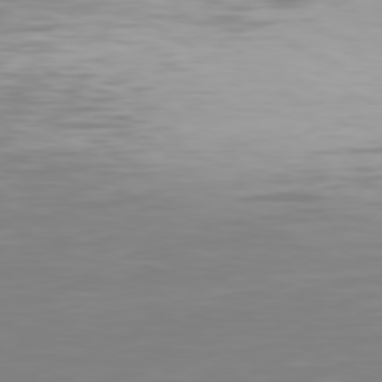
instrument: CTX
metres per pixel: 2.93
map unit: Hpe
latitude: 77.8583
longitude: -136.4034
